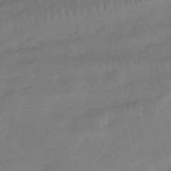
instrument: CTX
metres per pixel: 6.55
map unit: HNhu
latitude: -43.6154
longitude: 101.6532
